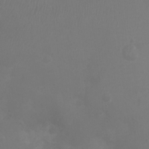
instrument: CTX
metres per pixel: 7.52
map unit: Ht
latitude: -6.4629
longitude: -21.0837
